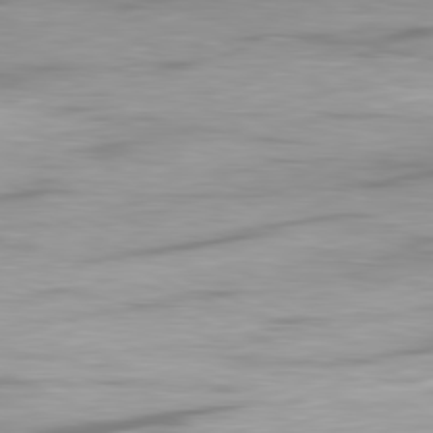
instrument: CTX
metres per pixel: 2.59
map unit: Ap
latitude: -81.6344
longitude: -61.1781
